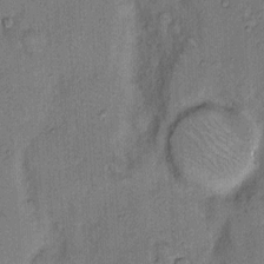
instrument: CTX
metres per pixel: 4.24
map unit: Hto
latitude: 8.9703
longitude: -61.4426
